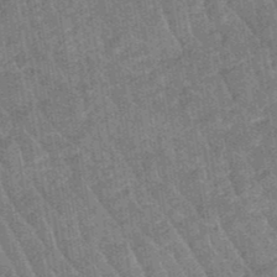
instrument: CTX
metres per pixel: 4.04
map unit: eHb
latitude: -48.6330
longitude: 85.5588
